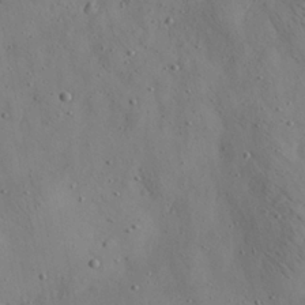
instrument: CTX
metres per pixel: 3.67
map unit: Aa
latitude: 22.5735
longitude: -142.5168
